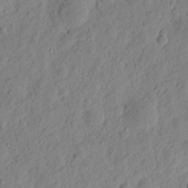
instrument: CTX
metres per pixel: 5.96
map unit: eHh
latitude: 7.8205
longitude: -75.0458
